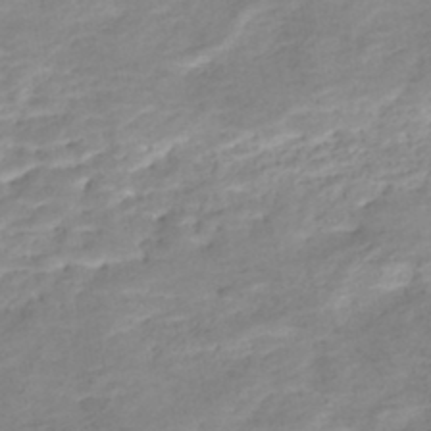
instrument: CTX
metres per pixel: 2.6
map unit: Nhe
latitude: -46.1983
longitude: 152.3684
